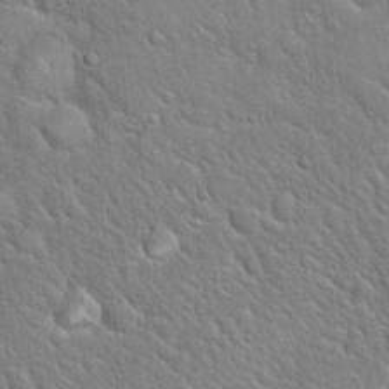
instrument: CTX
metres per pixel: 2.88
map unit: Hto
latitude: 20.2712
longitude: -51.3670
